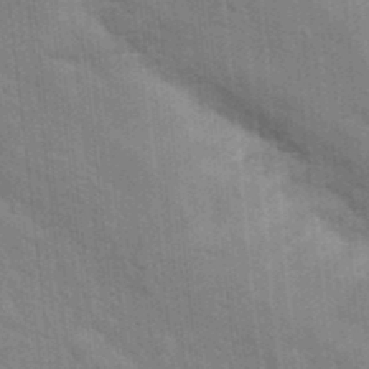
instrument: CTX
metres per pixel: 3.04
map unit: Nhu
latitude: 15.2915
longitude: -30.0255
